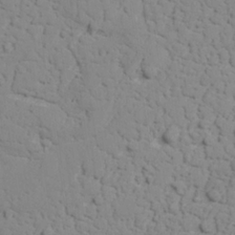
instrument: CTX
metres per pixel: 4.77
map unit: lAvf
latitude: 25.7827
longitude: -110.0633
